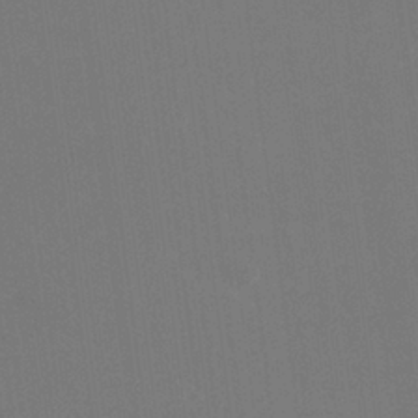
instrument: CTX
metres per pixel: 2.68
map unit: HNhu
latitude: 5.1781
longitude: 12.4818
